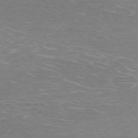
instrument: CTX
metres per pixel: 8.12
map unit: Hpe
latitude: -71.8800
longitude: 12.5952
